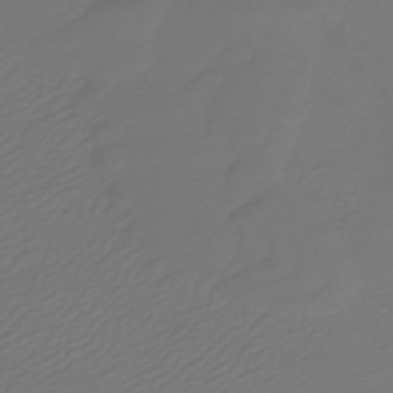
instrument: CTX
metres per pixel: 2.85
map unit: HNb
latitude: -47.5777
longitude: 55.5777
